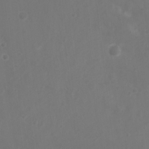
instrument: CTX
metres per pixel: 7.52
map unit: Nhu
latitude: 6.1767
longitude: -19.5749
